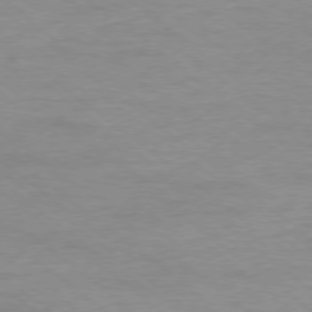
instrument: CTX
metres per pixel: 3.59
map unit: Ap
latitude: -78.5007
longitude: -89.1404
